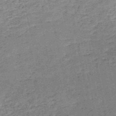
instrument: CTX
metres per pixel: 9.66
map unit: HNb
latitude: -52.3684
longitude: -49.1781
